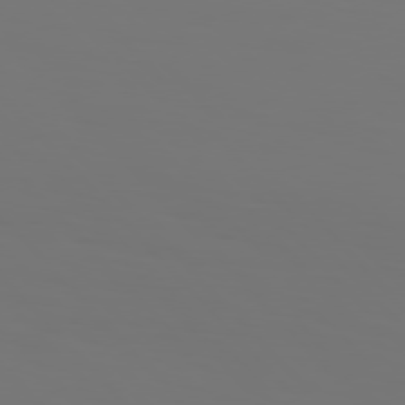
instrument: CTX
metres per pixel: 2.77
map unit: Hpe
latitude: 76.1955
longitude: -133.8205
